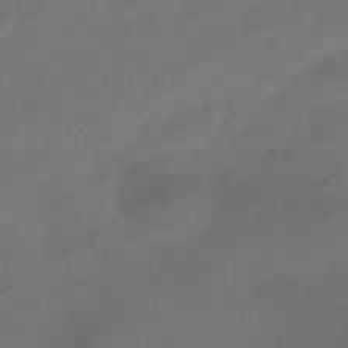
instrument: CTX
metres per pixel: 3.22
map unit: eHb
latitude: -40.9919
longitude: 84.4440
